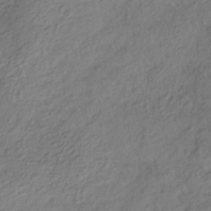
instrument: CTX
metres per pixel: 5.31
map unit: HNhu
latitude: -41.1620
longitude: 107.1054
